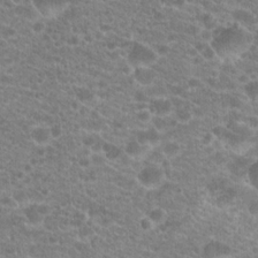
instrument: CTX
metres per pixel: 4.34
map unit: Hto
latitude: 20.3845
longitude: -38.9703
